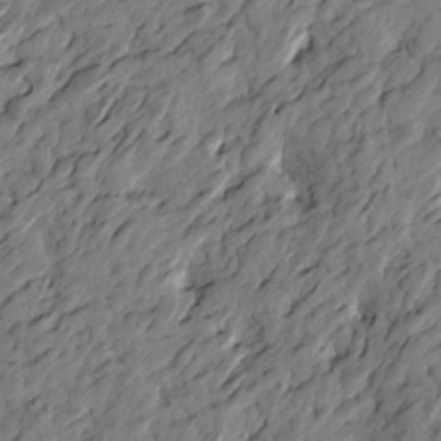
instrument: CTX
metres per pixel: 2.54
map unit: Htu
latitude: -3.1620
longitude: 179.8611
